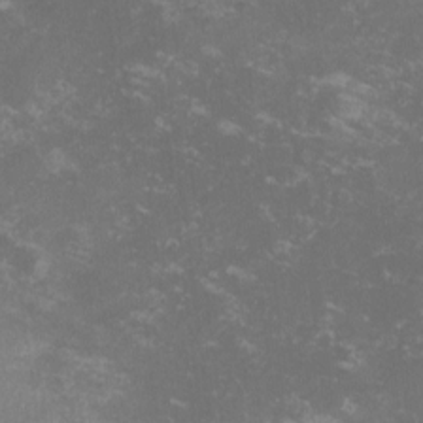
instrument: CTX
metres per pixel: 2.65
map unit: lHvf
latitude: -13.1809
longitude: -99.1970
